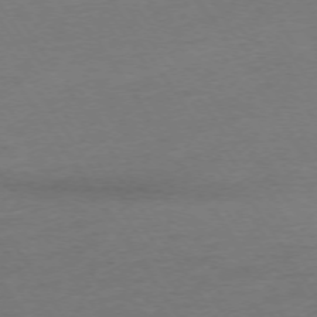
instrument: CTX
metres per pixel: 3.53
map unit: Ap
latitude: -74.3118
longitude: -85.8395
